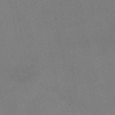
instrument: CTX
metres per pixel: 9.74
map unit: HNb
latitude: -52.2550
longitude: -49.9339
